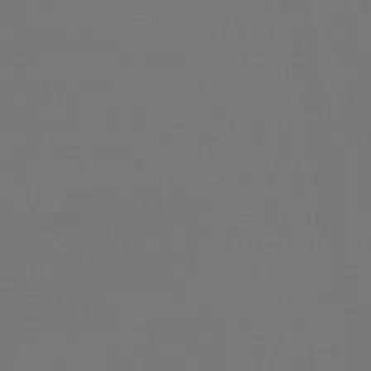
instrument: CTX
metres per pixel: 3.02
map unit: eHb
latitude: -50.0472
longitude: 78.7274
